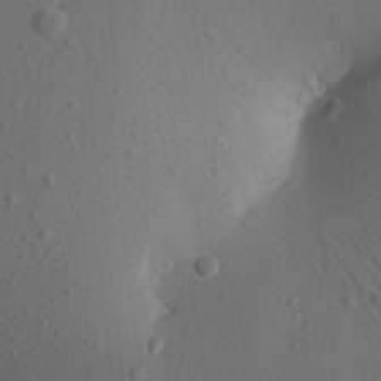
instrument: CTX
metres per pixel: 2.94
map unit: Aa
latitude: 25.2348
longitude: -143.7450
